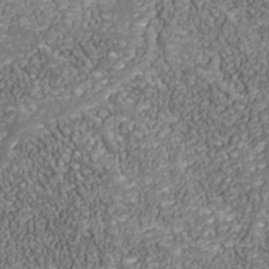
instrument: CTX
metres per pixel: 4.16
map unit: Nhu
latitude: -38.8975
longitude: -83.6504
